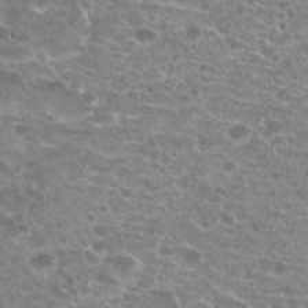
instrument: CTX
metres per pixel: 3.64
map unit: Hto
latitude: 20.9514
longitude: -41.4048
